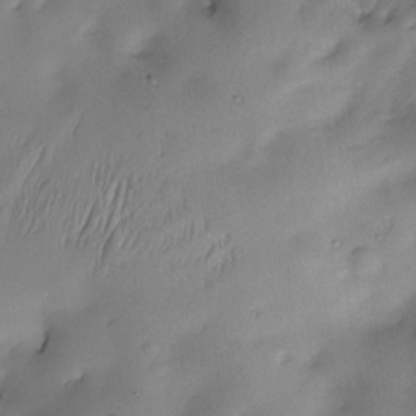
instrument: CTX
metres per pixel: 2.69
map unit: Nve
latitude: -22.7841
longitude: -138.3845
